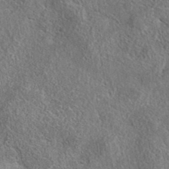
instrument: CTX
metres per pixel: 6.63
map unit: eAb
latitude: 36.9703
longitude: 113.0676
